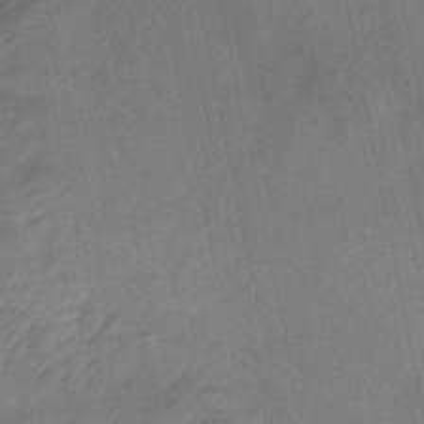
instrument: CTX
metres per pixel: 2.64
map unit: HNhu
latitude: -29.2187
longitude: 67.1242
